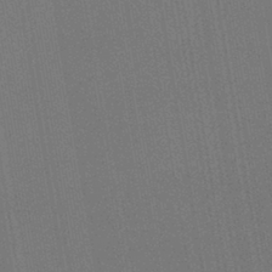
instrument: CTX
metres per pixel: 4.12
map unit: HNhu
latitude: -42.5951
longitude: 94.3495
